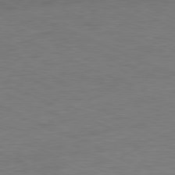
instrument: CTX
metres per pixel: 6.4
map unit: Ap
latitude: -81.5021
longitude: -84.3089
